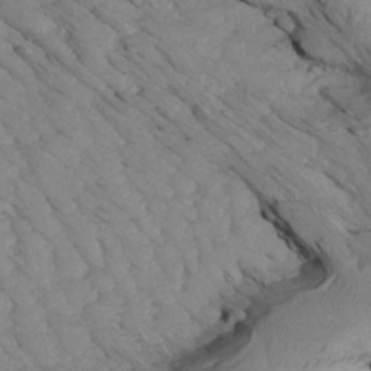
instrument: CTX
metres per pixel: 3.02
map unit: Aa
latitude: 27.3482
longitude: -133.7828
